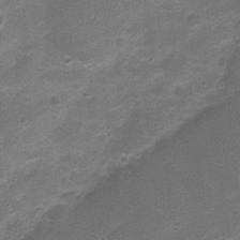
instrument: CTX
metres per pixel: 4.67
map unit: Nhu
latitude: 4.4412
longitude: -26.2334
